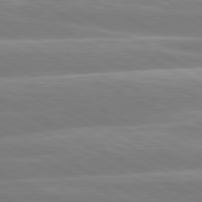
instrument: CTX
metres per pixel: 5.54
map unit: lApd
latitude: 80.6113
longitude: -134.6301
